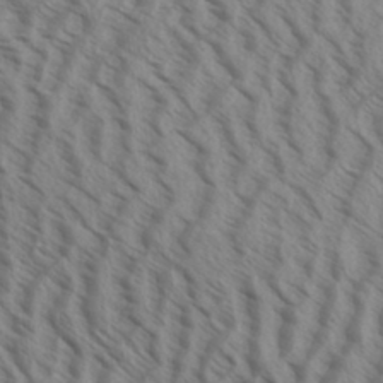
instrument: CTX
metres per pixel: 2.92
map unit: Aa
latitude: 33.1592
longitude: -138.6113
